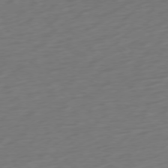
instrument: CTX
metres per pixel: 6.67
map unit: Ap
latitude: -76.4251
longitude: -78.6491
